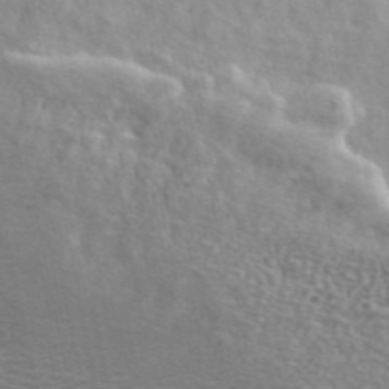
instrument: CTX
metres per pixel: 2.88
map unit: ANa
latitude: 48.8569
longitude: -76.4790
